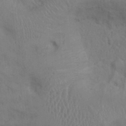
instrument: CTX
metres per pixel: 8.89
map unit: Ht
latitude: 0.5357
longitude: -14.1578
